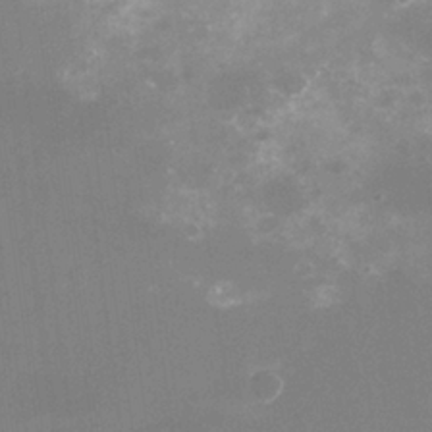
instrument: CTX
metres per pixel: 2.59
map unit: Nhu
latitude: -16.1606
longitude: -56.5734
